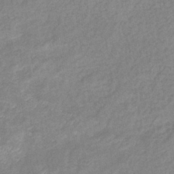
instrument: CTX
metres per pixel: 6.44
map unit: eHb
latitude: -40.5385
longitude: 80.5196
